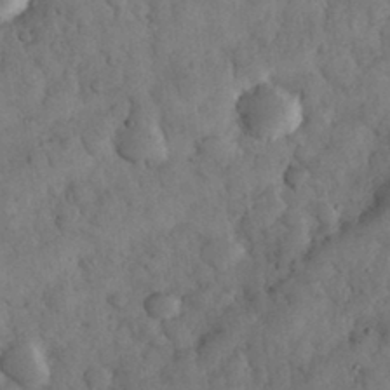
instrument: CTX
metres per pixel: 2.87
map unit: eHh
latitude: 32.5735
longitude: -69.1592
